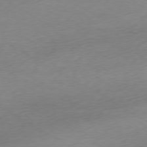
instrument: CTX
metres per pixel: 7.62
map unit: Ap
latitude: -79.1620
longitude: -57.4804
